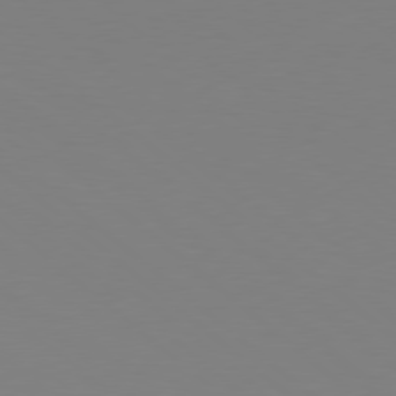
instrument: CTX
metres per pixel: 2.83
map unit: Hpe
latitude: 78.0444
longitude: -172.6301
